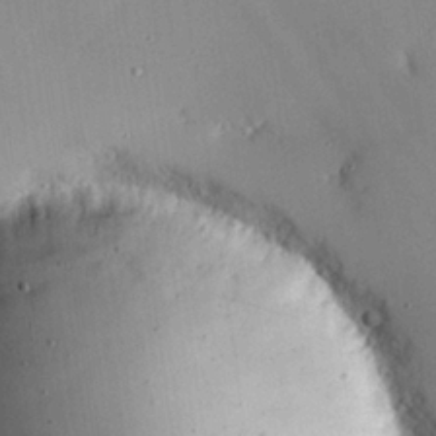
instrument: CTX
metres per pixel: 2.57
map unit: Hve
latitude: 25.7449
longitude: -90.7813
